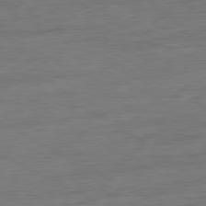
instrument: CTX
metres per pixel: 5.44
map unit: Ap
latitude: -81.4077
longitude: -77.7449
